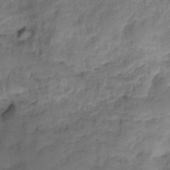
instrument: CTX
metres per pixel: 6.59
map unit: HNhu
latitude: -26.8974
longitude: 73.3887
